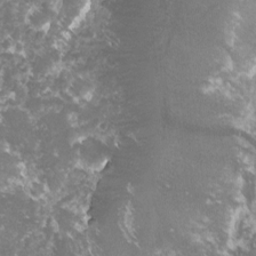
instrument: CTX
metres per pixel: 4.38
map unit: lHvf
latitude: -16.2929
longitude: -99.7638
